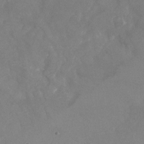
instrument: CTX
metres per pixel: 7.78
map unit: Nhu
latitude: -24.1228
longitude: -57.1403
